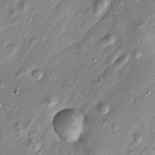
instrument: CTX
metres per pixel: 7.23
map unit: Htu
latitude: -5.8800
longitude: 157.7100
